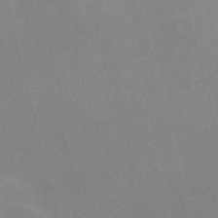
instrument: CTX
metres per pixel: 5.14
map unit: Nve
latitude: -58.0660
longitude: 63.5777
